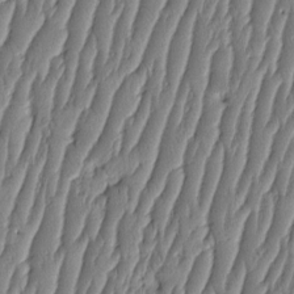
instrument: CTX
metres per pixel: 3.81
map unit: HNhu
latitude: -3.1998
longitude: 13.8611
